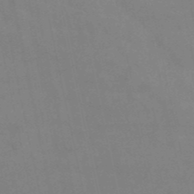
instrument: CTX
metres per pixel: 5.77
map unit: HNb
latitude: -52.5762
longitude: -51.2348
